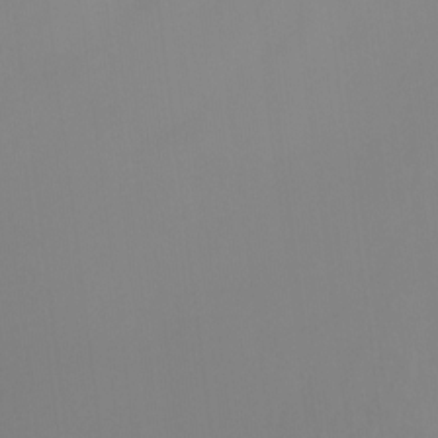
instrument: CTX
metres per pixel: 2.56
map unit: Ht
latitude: -3.4265
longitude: -25.8583
